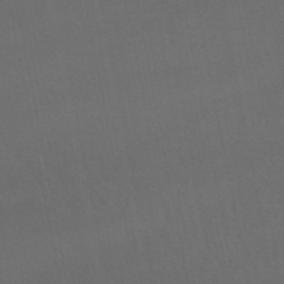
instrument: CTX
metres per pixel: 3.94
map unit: lHb
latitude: -47.8989
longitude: 75.6533
